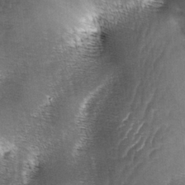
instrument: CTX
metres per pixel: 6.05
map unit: lAa
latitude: -4.8219
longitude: -128.3089
